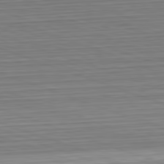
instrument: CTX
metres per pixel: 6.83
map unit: Hpe
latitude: -82.7652
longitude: 13.1620
